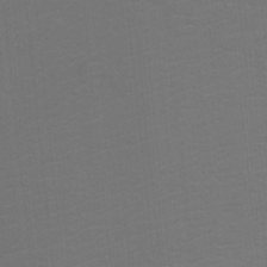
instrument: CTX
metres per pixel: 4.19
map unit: Htu
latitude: -11.8233
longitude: -71.6316
